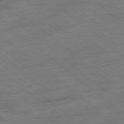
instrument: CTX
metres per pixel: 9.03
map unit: Hpe
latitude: -78.7274
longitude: -15.4994
